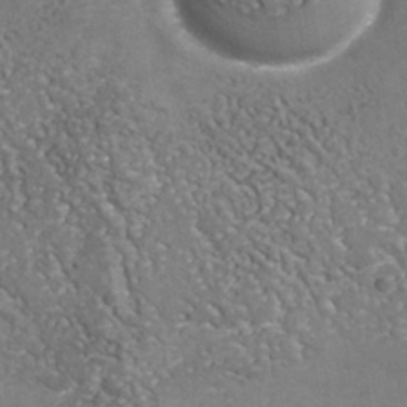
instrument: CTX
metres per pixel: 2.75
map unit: Nhu
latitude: -38.1228
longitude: -80.4601
